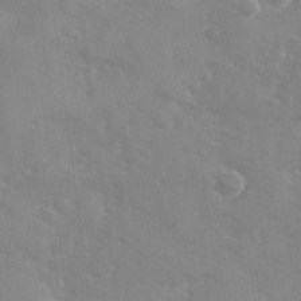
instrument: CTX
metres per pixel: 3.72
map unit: Ave
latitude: -8.7841
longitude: -117.5371
